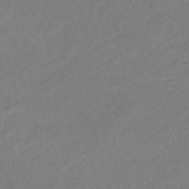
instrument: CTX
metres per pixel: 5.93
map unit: eHb
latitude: -42.5762
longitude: 84.6140
